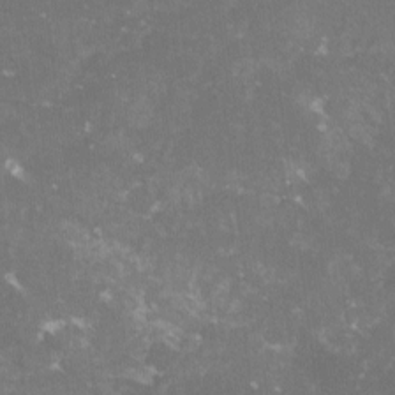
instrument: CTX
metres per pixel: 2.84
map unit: lHvf
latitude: -15.3132
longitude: -99.8394
